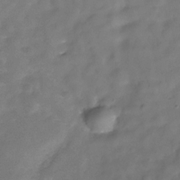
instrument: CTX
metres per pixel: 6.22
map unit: Hve
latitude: -30.6329
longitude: 92.6141
